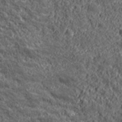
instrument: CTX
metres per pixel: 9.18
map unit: lHvf
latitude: 39.5182
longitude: -88.7247
